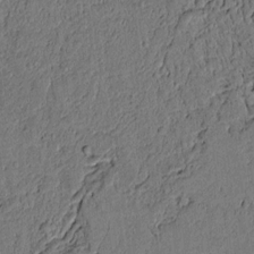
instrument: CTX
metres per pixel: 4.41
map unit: lAvf
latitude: 5.3482
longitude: 168.7652
